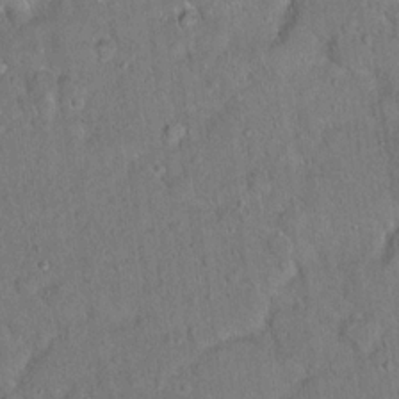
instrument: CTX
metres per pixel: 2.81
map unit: Hto
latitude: 15.7828
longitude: -40.7435
